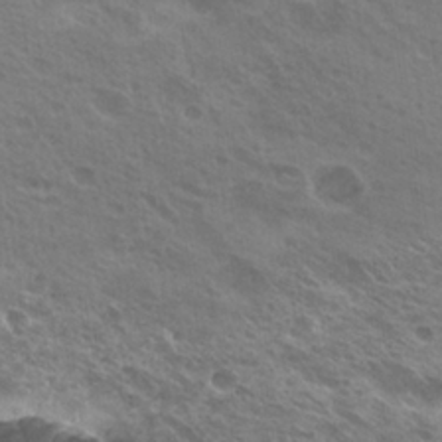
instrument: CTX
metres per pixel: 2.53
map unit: Hto
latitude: 25.0080
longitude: -38.8947
